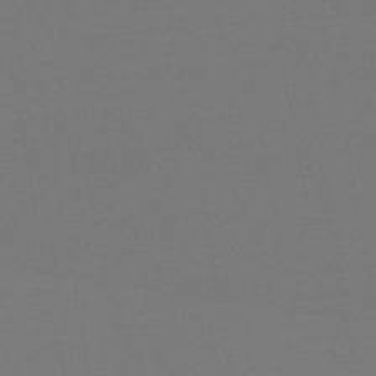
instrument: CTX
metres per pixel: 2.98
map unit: lHb
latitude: -46.2172
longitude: 71.7667
